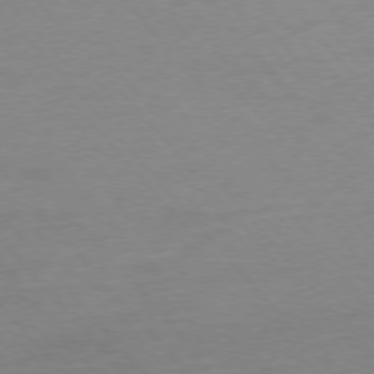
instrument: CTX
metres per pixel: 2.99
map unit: Ap
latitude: -76.6518
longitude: -72.3468
